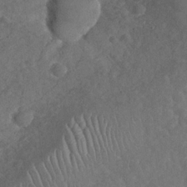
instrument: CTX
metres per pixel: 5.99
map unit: Nhu
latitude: -30.5385
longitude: -60.4412
